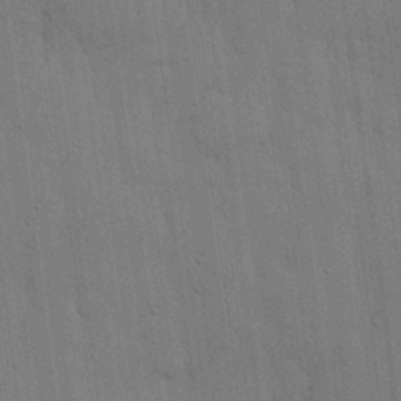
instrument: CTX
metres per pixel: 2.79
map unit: lHvf
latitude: 18.2900
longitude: -113.6883
